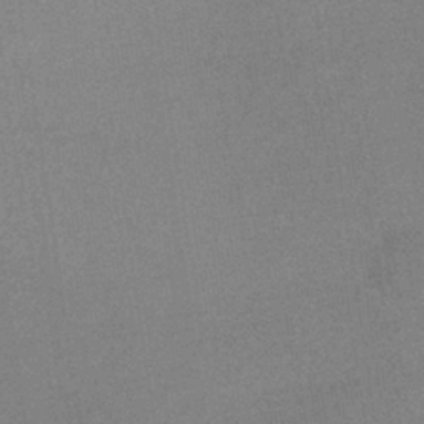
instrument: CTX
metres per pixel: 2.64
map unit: lHb
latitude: -36.4251
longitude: 68.5951
